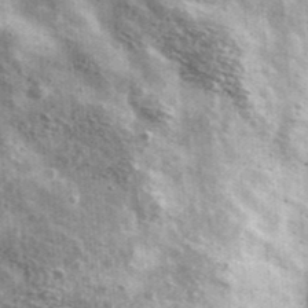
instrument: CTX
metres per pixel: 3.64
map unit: Ave
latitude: 40.9892
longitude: -106.8380
